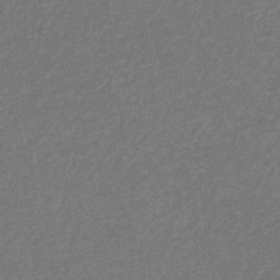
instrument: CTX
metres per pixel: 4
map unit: eHb
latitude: -32.1039
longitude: 69.1053
